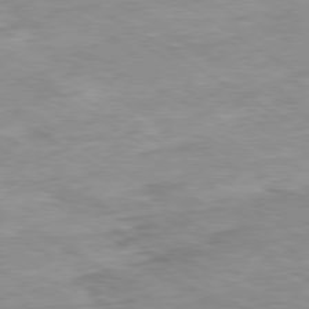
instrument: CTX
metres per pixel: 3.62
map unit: Ap
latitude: -80.2362
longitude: -75.0836
